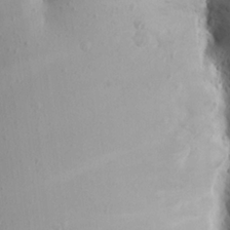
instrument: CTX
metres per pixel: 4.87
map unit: Aa
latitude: 18.6679
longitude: -148.2711
